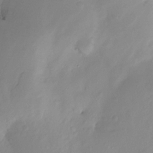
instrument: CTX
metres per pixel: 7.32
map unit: Ht
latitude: -15.1809
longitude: -44.4790
